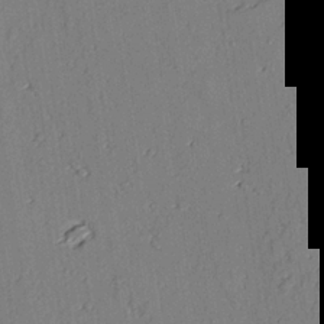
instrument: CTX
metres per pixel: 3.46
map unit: lAvf
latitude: 27.2915
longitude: -110.0444
